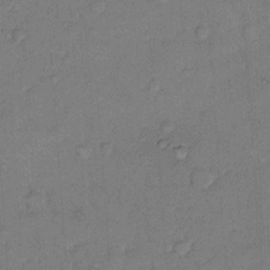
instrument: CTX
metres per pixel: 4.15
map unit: Hto
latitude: 8.6869
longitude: -61.6127
